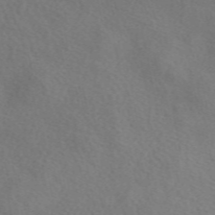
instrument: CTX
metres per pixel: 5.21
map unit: eAb
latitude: 50.1011
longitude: 117.4076
